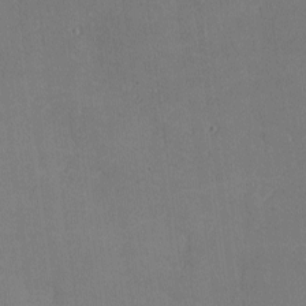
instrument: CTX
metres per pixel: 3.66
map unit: lHvf
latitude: -9.2943
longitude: -100.6868
